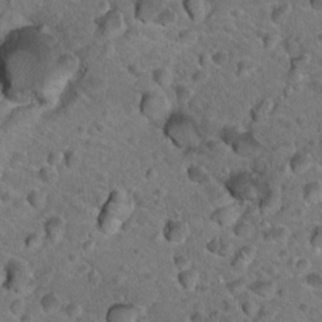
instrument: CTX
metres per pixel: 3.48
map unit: Hto
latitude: 19.6505
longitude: -33.2537
